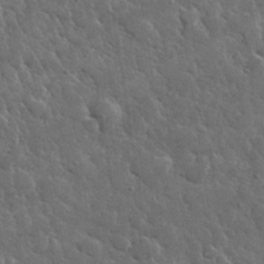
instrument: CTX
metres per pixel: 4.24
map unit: lHvf
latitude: 34.1577
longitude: -86.6679
